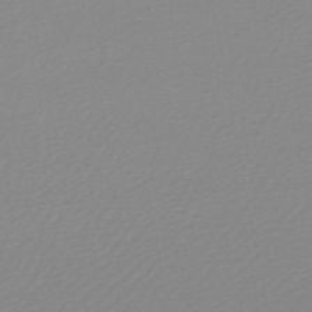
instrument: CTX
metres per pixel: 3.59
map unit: lHb
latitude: -48.0661
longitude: 65.2565
